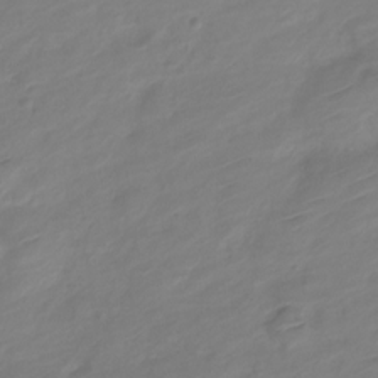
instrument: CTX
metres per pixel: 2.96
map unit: Nve
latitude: -18.7841
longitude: 107.9367
